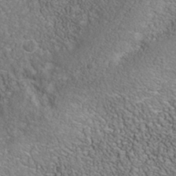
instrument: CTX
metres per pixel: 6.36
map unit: Nhu
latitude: -40.1039
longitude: -84.0444
